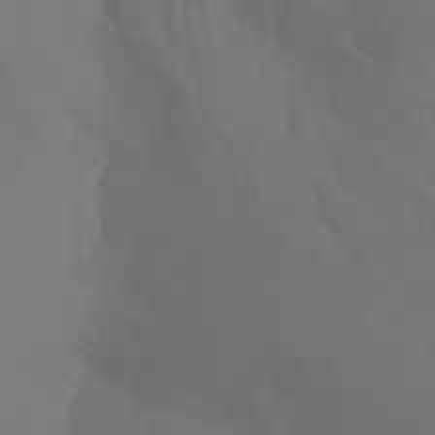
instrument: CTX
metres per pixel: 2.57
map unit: Aa
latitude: -11.2943
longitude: -68.2711
